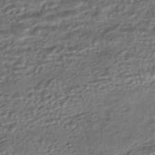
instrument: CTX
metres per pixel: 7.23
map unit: HNhu
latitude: -45.9745
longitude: 105.5588
